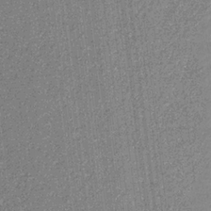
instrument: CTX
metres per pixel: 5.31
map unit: eHb
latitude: -31.7477
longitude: 67.9745
